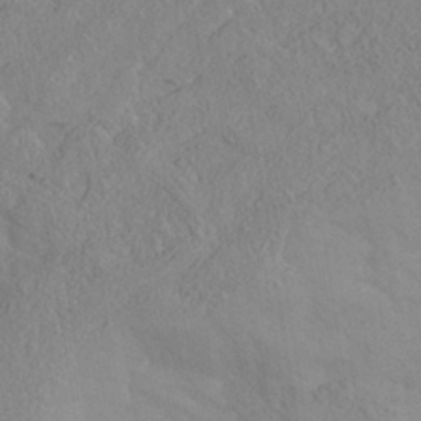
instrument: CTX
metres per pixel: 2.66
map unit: Nhe
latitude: -37.6910
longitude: 139.2943
